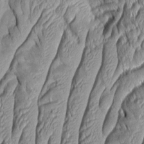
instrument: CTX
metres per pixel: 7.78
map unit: Aa
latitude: 7.5182
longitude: -129.5371
